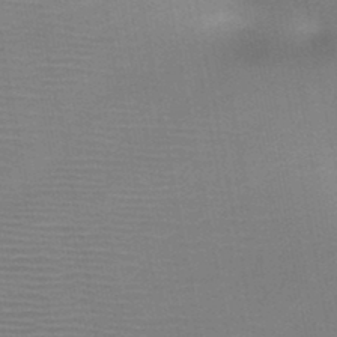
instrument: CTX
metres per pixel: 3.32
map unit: HNb
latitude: -46.5951
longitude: -44.6490
